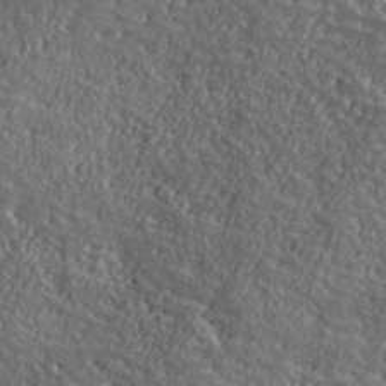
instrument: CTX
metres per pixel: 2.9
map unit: ANa
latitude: 40.0822
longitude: -89.8773
